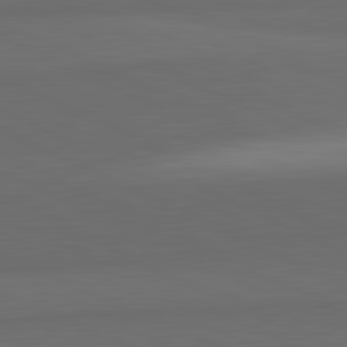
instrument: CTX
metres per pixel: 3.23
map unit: lApd
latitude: 81.9339
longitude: 158.0283
